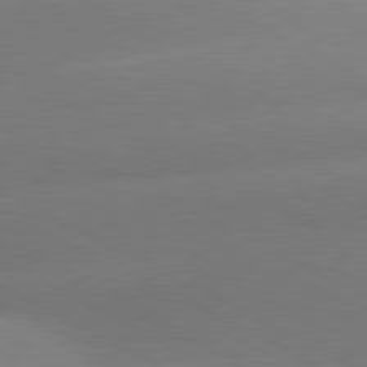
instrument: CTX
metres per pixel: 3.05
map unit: lApd
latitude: 80.5546
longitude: -151.3481
